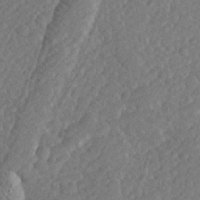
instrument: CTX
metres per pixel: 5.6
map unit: lHvf
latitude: 26.0822
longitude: 143.9745
